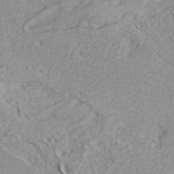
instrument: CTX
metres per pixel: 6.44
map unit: Hve
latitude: 32.2900
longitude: 148.6897
